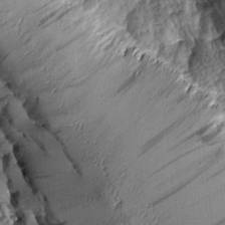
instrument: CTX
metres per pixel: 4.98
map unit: Aa
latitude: 8.8380
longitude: -128.5168
